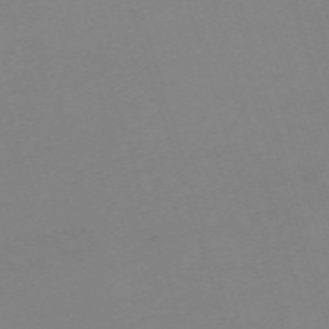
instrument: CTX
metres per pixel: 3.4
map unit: eHh
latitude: -62.2172
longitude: 48.9920
